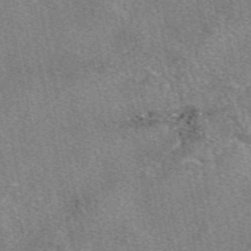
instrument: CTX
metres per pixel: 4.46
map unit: eAb
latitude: 48.8191
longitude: 104.9541
